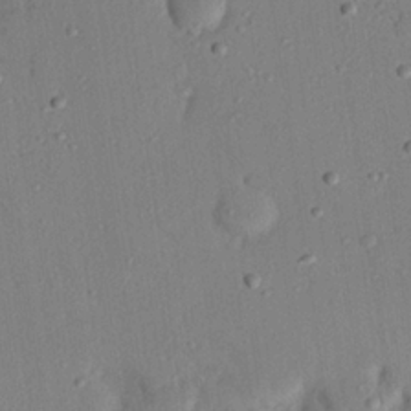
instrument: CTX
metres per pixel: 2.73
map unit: eHh
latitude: 25.2159
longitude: -78.1956
